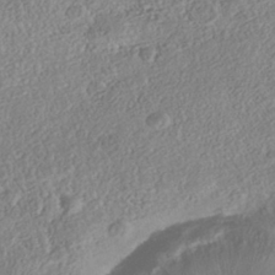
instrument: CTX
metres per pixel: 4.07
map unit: Nhe
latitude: -41.6911
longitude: -111.7639
